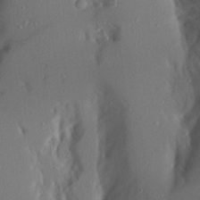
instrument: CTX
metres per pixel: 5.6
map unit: Aa
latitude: 21.0837
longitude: -145.0269
